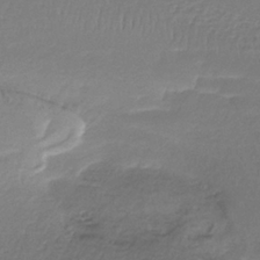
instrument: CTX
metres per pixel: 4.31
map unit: lHb
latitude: -37.6155
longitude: 58.5384
